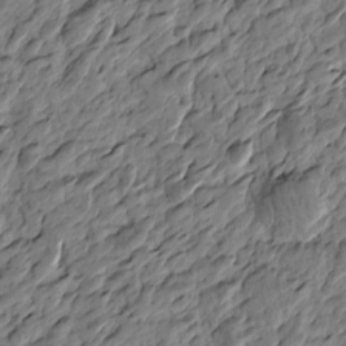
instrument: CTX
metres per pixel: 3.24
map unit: Htu
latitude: -3.7855
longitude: 179.5777
